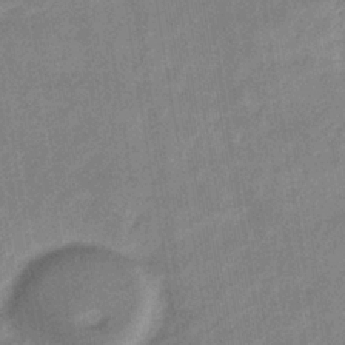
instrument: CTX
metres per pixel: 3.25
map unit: eHb
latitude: -35.2565
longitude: 74.2362
